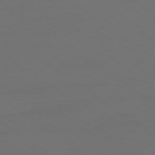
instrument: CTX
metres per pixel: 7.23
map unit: Ap
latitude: -79.3131
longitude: -61.8016
